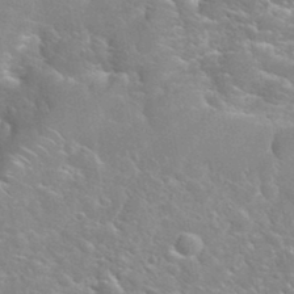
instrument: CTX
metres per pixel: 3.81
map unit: Hto
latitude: 35.2348
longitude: -48.8758
